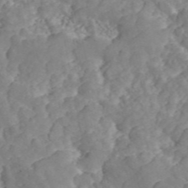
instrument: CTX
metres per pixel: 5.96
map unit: ANa
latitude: 46.7058
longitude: 49.6722
